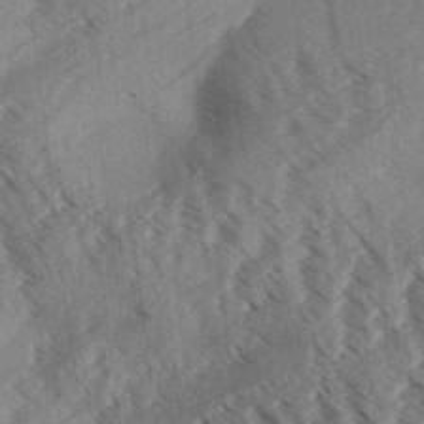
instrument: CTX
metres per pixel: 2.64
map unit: Aa
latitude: 32.1578
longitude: -139.0647
